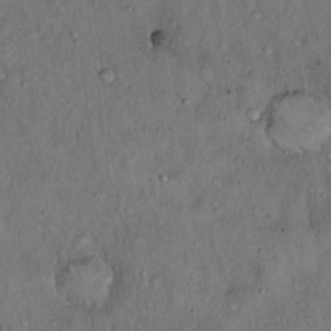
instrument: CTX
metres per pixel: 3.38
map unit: Hto
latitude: 15.5938
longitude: -59.2159
